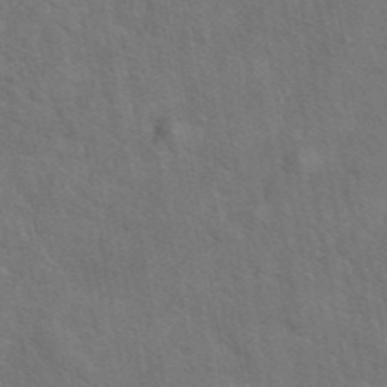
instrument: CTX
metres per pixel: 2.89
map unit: eAb
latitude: 42.9892
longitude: 110.0283
